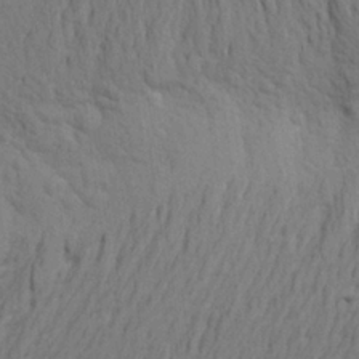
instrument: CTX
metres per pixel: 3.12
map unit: Aa
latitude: 23.5938
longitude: -148.7624
